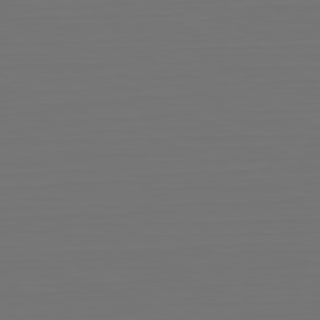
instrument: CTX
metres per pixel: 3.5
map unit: Hpe
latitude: -81.7856
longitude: 6.9541
